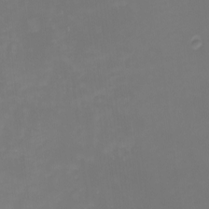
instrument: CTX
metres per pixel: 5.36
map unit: Nhu
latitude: -1.1054
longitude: -79.3293
